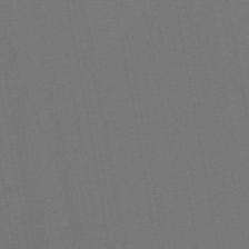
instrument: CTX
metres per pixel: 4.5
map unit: HNb
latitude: -47.3509
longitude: -40.3467
